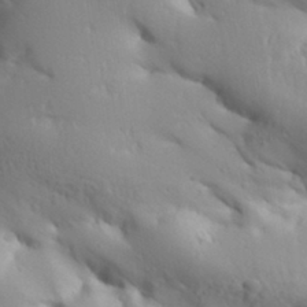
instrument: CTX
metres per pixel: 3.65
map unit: Aa
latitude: 33.2726
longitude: -144.0255
